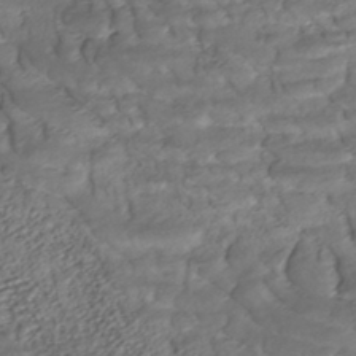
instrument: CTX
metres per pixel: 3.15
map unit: ANa
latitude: -42.3306
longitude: 109.1998
